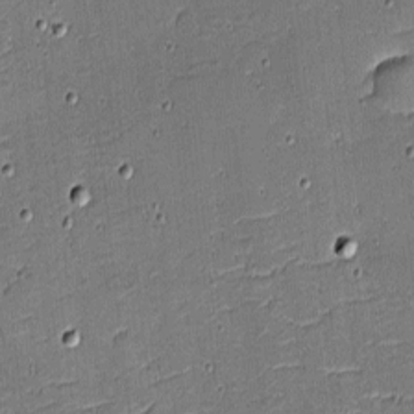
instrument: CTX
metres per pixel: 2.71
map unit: eHh
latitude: -4.0850
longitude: -82.3845
